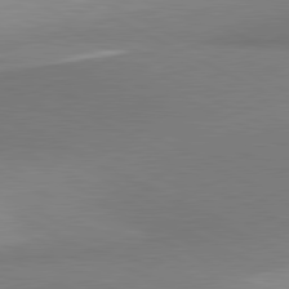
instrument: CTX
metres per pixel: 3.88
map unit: lApd
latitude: 81.0836
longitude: 157.7100
